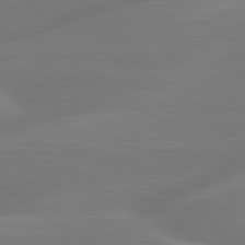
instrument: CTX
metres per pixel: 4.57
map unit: lApd
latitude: 79.8773
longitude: -142.5924
